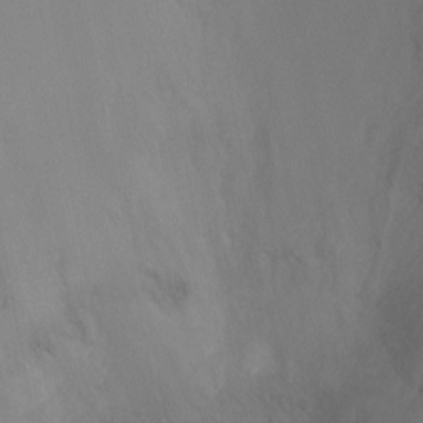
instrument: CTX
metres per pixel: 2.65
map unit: Ht
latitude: -7.1620
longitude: -27.1214
